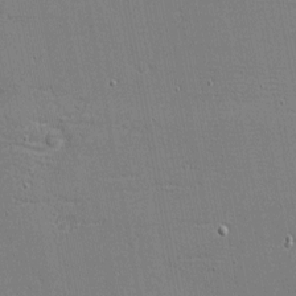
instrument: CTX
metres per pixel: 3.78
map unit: eHh
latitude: -4.1605
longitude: -81.0080
